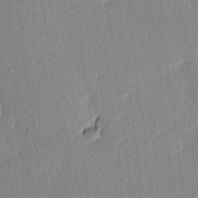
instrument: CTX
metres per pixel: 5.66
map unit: Ave
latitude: 3.6883
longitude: -114.2711
